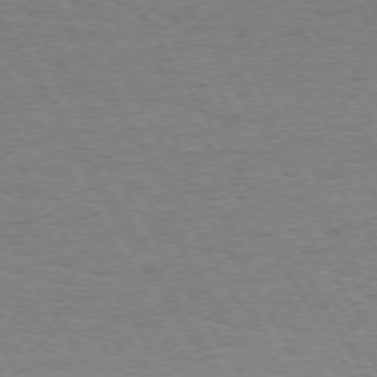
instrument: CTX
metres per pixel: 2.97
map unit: Hpe
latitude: 73.3482
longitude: -129.0836
